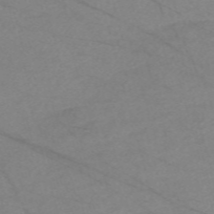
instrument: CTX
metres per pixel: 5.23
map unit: Nve
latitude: -58.7085
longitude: 61.4265
